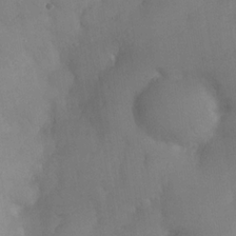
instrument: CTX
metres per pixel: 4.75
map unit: Nhe
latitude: -34.7841
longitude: -130.7247
